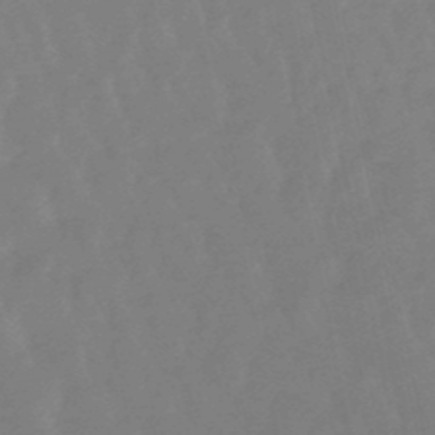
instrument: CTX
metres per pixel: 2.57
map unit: lHb
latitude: -48.9920
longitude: 78.9352
